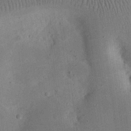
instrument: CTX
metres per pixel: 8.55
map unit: eHh
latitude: 23.8772
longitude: -68.6869
